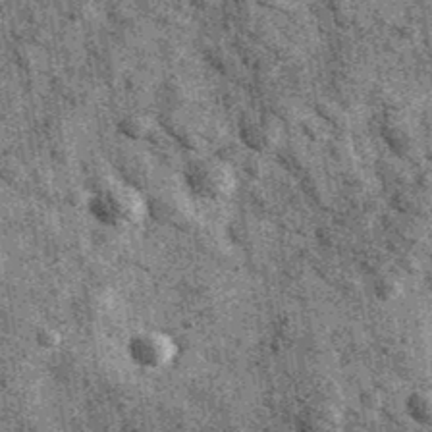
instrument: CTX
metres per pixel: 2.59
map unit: Ave
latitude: 40.4601
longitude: -107.3104
